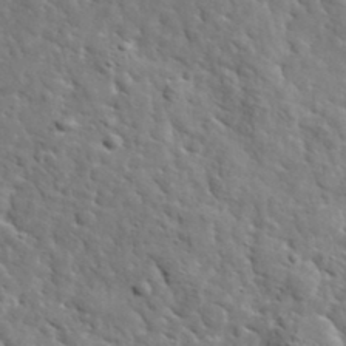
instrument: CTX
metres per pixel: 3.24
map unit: lHvf
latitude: 36.0444
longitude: -86.3278
